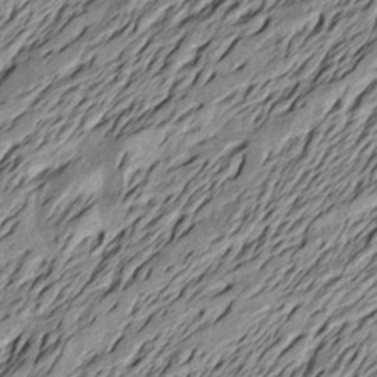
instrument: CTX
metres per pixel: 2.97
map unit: Aa
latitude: 19.3292
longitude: -145.3293
